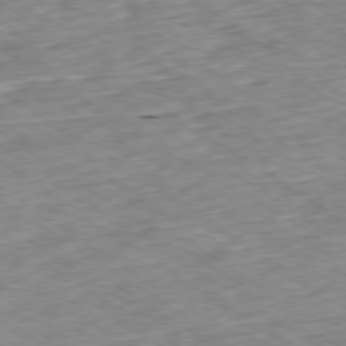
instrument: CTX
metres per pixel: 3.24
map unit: Ap
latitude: -79.5966
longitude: -91.0270
